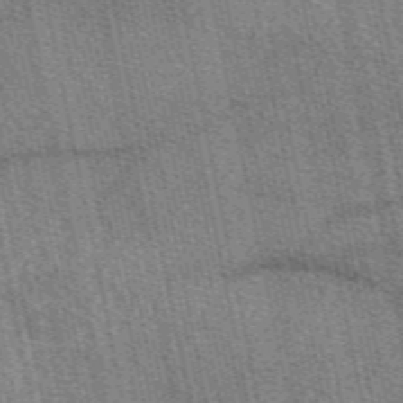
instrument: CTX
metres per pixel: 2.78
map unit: eAb
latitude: 50.1766
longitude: 114.6140
